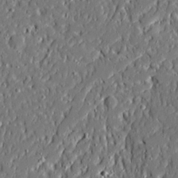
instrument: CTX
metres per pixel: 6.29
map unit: Ave
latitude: 20.6113
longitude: -127.8583
